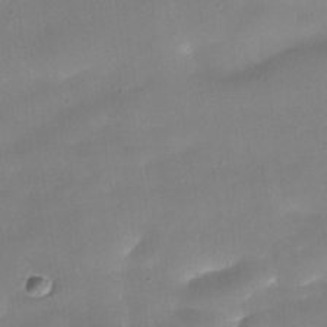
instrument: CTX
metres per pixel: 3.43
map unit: Nhe
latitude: -36.2739
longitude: -90.4412
